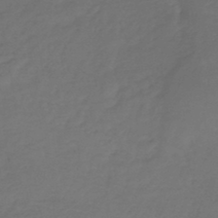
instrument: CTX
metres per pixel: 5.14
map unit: lHb
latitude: -43.8800
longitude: 74.7464
